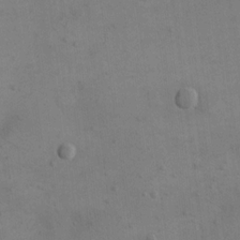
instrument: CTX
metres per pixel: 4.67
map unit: eHh
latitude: 17.1403
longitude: -67.2159
